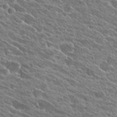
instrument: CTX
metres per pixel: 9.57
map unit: Hto
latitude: 25.5560
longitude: -40.8946
